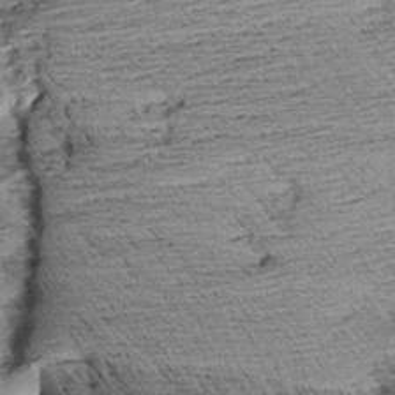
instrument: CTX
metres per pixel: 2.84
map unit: Aa
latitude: 8.5168
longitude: -139.9150
